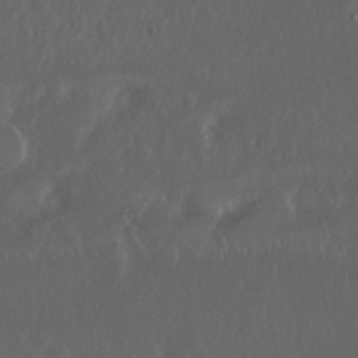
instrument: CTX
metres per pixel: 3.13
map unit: Nhu
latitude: 29.8016
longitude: -58.3278
